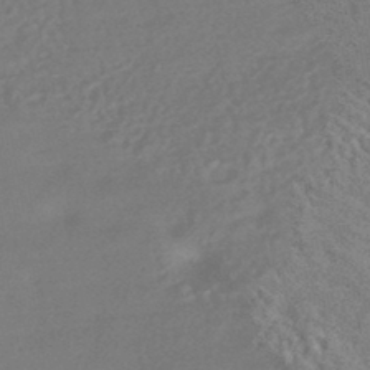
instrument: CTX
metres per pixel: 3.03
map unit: HNhu
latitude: -42.9730
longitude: 92.5196
